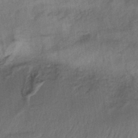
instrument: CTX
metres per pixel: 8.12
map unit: lHb
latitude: -37.9367
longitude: 71.2565
